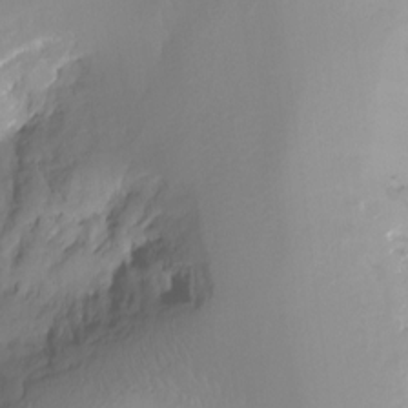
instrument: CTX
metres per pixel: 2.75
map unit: Ht
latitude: -16.1228
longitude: -49.8205
